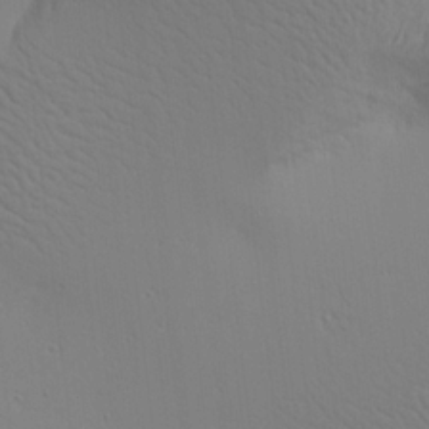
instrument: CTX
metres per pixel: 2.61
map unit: Aa
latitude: 18.8191
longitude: -142.0822
